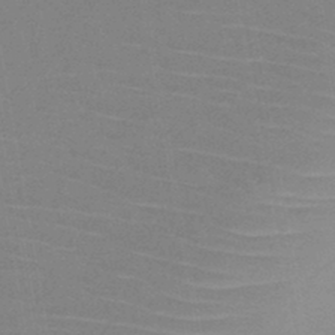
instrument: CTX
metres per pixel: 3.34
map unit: HNb
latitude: -44.7085
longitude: -41.9150
